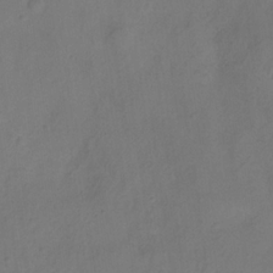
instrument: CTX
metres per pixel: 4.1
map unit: HNhu
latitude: -28.1606
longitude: 74.6708
